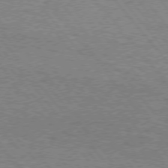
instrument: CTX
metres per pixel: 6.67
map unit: Hpe
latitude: 75.1970
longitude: -151.7827
